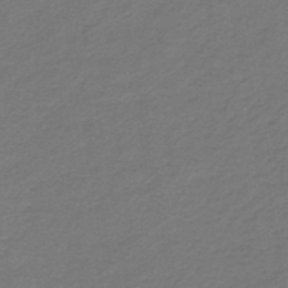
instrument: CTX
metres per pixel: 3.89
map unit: lHb
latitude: -42.9352
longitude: 62.2928
